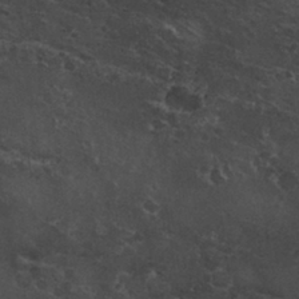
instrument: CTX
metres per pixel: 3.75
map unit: Nhu
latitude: 29.4804
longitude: -53.2537
